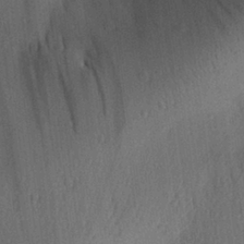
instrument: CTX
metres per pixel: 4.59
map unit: Aa
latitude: 28.9325
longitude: -144.3089
